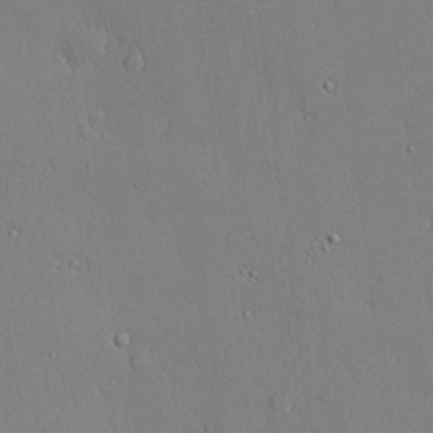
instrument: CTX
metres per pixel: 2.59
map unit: lHvf
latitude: 20.8002
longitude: 143.5399
